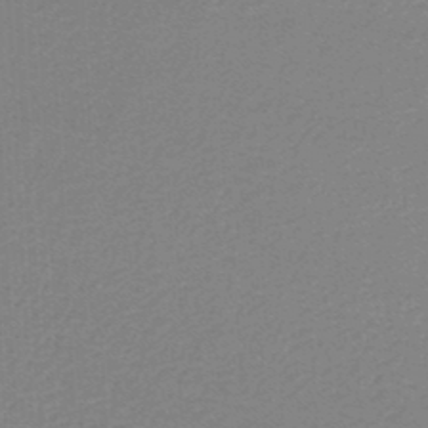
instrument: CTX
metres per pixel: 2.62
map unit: lHb
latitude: -46.4818
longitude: 63.8044
